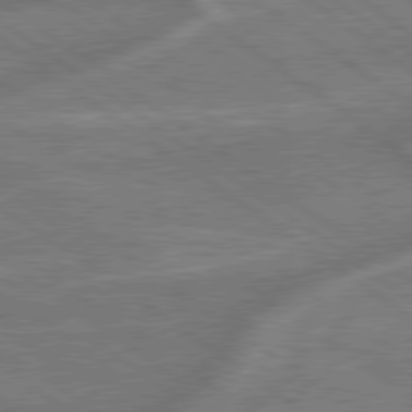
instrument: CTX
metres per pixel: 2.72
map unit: lApd
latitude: 79.2159
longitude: -171.4804
